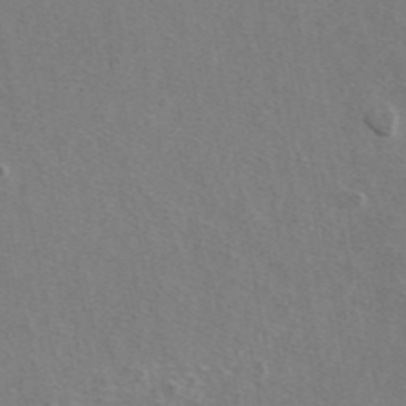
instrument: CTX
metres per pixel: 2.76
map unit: eAb
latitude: 42.8002
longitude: 105.8044
